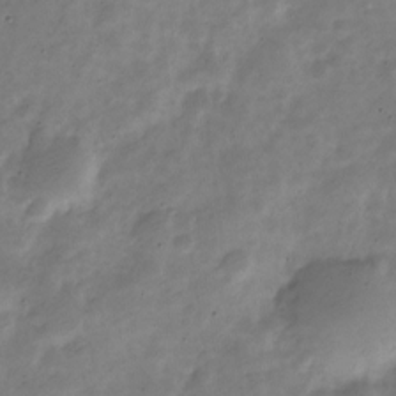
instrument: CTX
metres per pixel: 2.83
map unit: Nve
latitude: -24.0283
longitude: 105.7477
